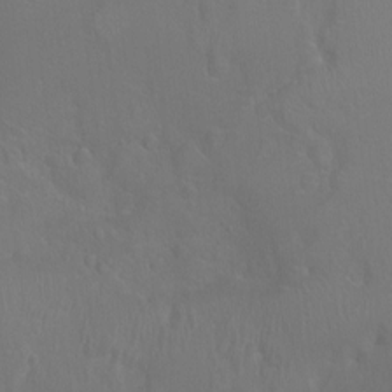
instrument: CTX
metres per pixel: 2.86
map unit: Ht
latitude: -2.7841
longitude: -25.0080
